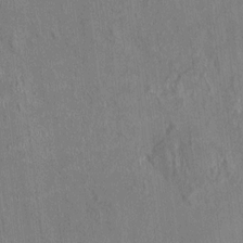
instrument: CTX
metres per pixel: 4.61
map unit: HNhu
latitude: 4.8947
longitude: -6.4790
